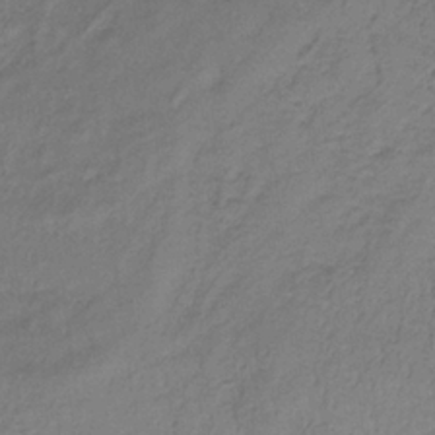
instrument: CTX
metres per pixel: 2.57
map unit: lHb
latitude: -34.6707
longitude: 69.2753
